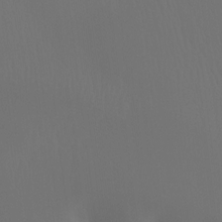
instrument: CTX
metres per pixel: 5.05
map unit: Ht
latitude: -7.3698
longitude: -30.8569
